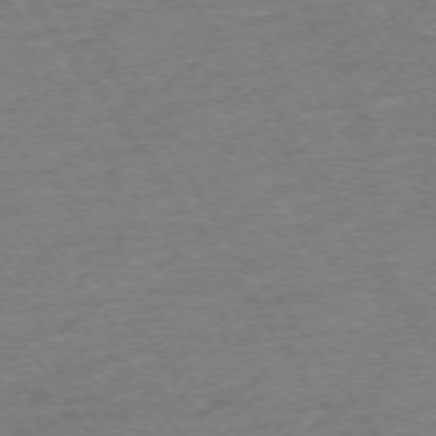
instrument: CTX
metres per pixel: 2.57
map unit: Ap
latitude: -74.9164
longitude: -84.2334
